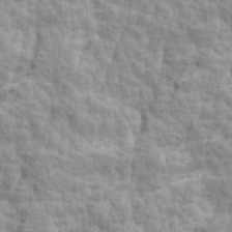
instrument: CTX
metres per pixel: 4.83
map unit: Ave
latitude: 14.2334
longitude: -134.4790
